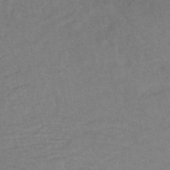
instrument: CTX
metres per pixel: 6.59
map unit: lHb
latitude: -34.2739
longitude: 64.9920
